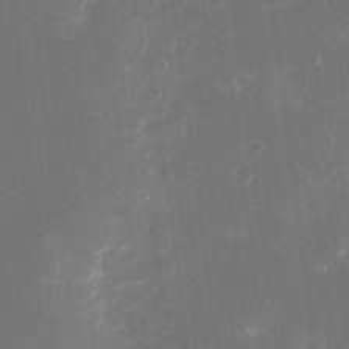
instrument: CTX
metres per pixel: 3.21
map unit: eHh
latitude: 5.2537
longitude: -69.4238
